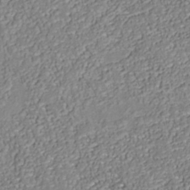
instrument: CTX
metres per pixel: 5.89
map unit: Nhu
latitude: -38.8219
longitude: -85.5938
